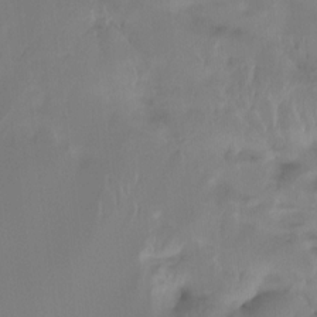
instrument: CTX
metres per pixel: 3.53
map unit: Htu
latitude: -14.4818
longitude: -45.4615
